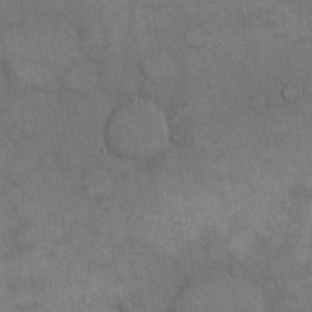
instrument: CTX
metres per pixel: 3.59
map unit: eHh
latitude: 15.7072
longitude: -66.7435
